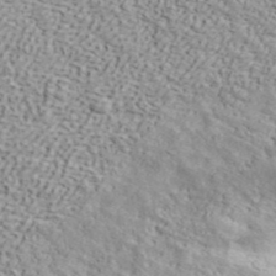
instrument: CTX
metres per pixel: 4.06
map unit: ANa
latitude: 42.1578
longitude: 49.4077
